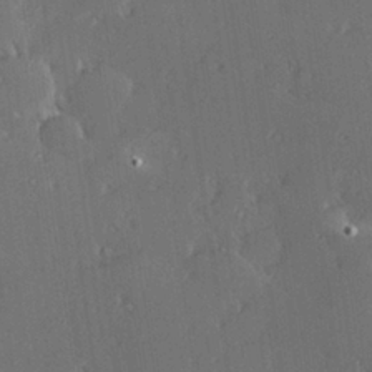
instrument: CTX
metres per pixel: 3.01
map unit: Hve
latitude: 27.4804
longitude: -93.6127
